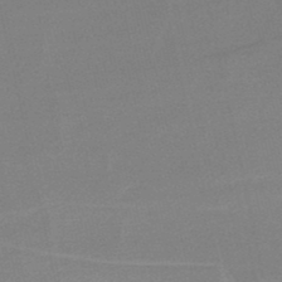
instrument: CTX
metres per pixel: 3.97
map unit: lHb
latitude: -48.5007
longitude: 65.0676
